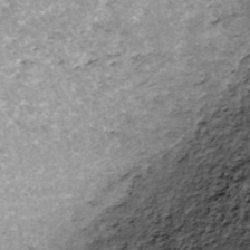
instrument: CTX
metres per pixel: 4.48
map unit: ANa
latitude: -41.7477
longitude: 104.1228
